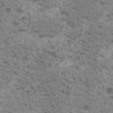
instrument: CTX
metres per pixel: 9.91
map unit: Nhu
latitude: 19.4237
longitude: -31.7639
